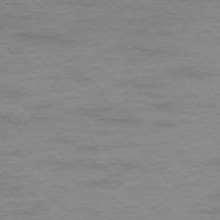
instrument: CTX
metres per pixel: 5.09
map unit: Ap
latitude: -77.8800
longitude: -93.1592
